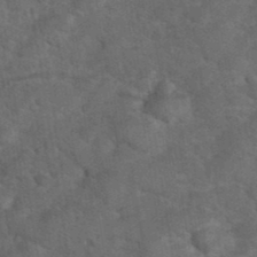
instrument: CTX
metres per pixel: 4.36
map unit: eHh
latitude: 37.8017
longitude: -66.9324
